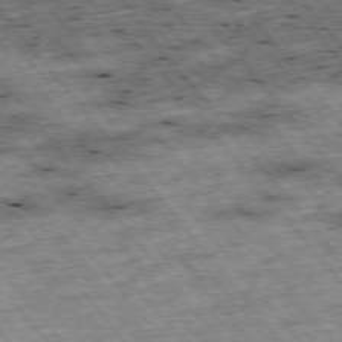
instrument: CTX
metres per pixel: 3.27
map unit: Hpe
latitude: -76.0094
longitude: -21.7072
